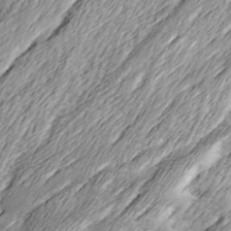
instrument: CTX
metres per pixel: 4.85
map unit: Ave
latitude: 15.5938
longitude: -136.6491
